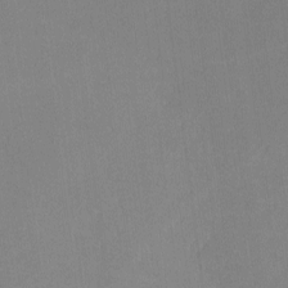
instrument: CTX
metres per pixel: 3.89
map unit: lHvf
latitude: -10.6896
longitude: -100.4034
